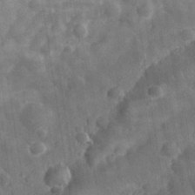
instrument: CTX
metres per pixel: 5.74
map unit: eHh
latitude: 33.3104
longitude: -78.3279
